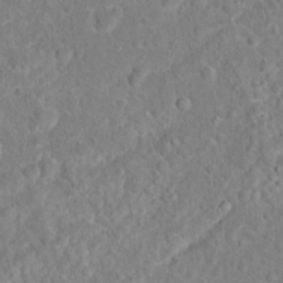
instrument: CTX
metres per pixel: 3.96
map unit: Hto
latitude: 16.8380
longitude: -41.3103
